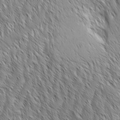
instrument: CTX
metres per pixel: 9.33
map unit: Aa
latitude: 6.3845
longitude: -129.8394
